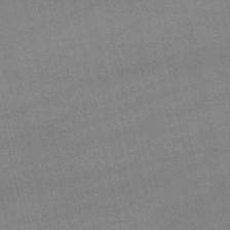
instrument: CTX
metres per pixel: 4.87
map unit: lHb
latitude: -46.7652
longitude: 70.3306
